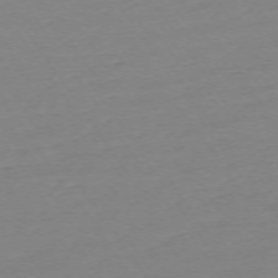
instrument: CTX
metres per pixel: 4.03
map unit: Ap
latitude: -74.2929
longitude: -81.1025
